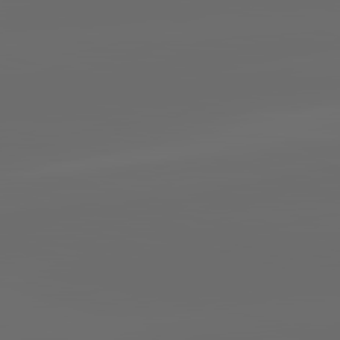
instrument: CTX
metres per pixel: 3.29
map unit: lApd
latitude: 83.8016
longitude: -129.9906
